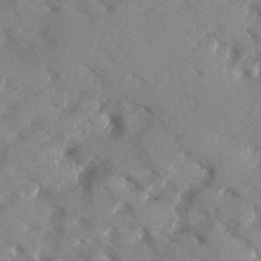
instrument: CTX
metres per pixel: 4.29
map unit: Ave
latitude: -10.2928
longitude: -118.0633
